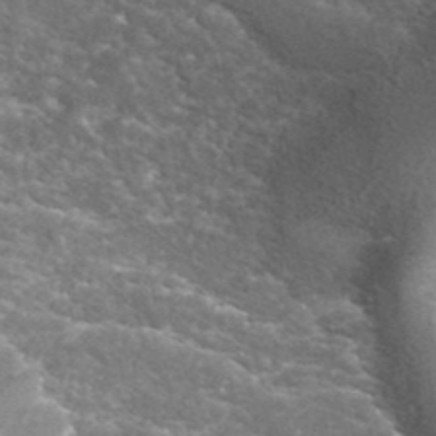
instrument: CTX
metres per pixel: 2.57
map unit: ANa
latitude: 42.3278
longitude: 25.3132
